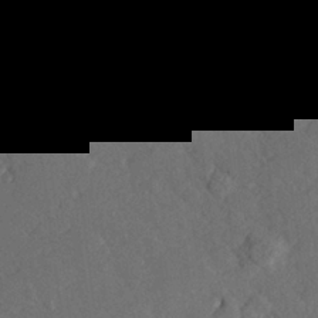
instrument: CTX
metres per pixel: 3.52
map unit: Hve
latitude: 26.6113
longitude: 143.9745
